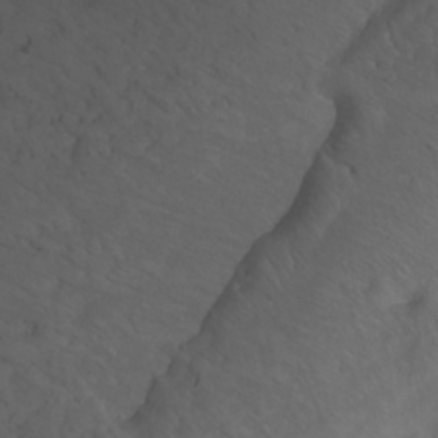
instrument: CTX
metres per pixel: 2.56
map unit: Nhu
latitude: -7.6155
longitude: -68.7057
